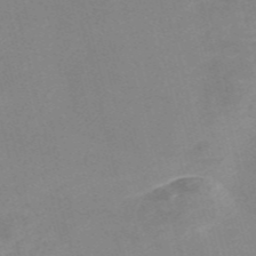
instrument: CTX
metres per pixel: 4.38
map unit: Nve
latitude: -57.2754
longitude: 58.7085
